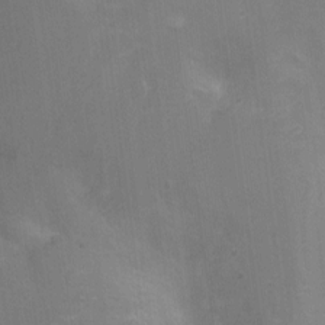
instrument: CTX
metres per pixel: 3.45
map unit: Nhu
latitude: -13.5210
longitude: -40.1766
